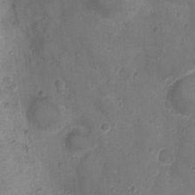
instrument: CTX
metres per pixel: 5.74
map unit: Ht
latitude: -3.9178
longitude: -19.3292
